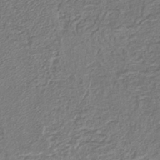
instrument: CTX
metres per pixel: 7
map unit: lHb
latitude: -41.1809
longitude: 62.3684
